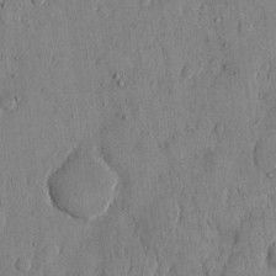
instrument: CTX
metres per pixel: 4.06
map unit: eHh
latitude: 12.3845
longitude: -69.0081
